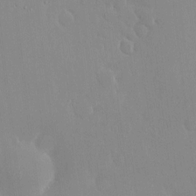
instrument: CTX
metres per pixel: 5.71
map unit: HNhu
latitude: 6.0255
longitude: 1.0865
